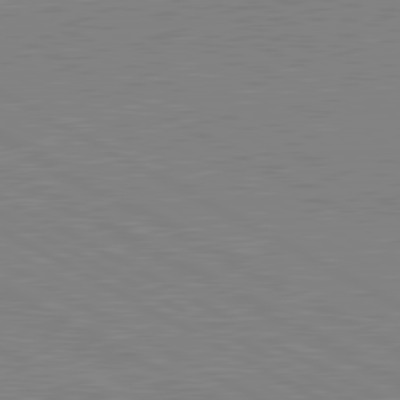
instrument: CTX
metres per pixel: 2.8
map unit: lApd
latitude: 80.9703
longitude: 151.9178
